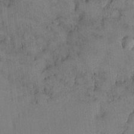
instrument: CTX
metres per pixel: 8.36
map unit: HNhu
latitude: 6.4412
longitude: 0.3685
